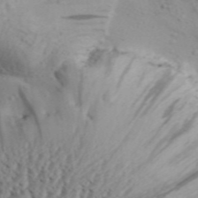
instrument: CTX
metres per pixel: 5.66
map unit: Aa
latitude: 31.9151
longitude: -136.3845
